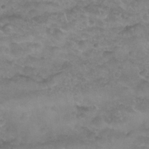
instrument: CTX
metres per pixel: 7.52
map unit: Nhu
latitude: 27.1970
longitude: -53.4616
